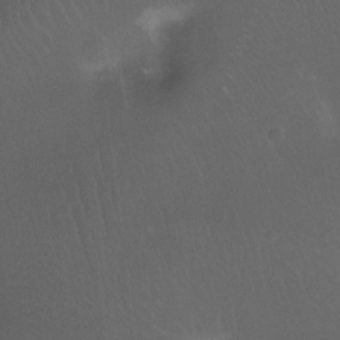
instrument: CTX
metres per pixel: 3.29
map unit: Ht
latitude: -11.8611
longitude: -44.2333
